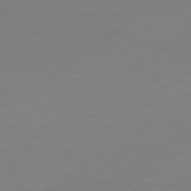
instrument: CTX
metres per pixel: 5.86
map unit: Hpe
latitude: -81.0109
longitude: 14.7275
